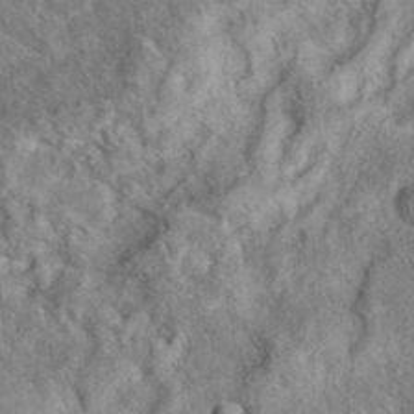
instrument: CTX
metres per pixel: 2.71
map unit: eAb
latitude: 36.7435
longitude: 112.0661
